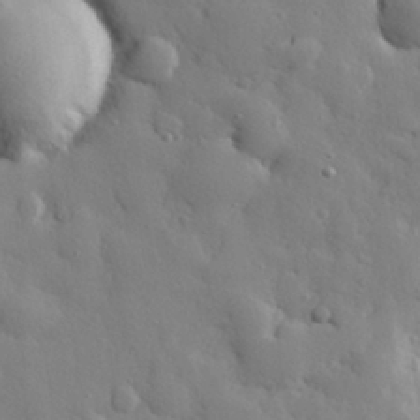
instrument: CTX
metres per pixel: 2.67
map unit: eHh
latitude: 28.4034
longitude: -78.5168
